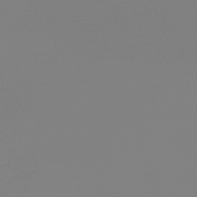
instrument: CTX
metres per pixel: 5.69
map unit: HNb
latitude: -49.3321
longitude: -50.5734
